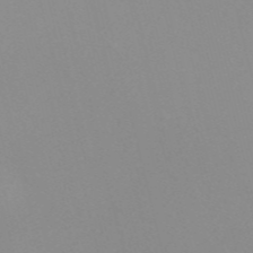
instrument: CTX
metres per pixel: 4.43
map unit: Nve
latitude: -57.4454
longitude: 59.6721
